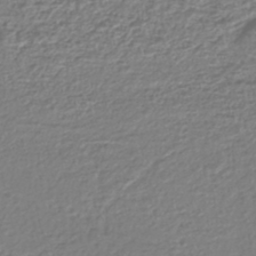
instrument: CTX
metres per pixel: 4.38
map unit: lHb
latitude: -42.9919
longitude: 71.8989
